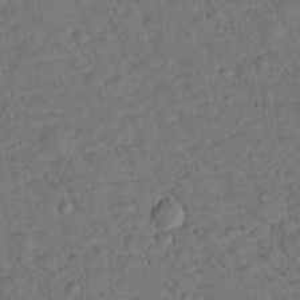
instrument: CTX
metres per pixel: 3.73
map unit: lHvf
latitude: 13.8206
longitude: 178.3117
